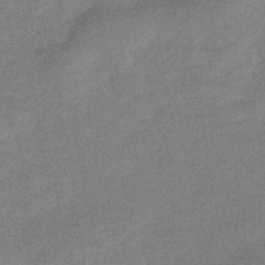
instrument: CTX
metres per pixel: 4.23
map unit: HNhu
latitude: -41.8233
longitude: 90.6519
